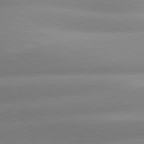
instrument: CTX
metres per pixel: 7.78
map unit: lApd
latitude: 80.0255
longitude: -157.9528
